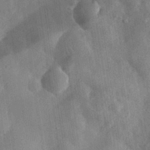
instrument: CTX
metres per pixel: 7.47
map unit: eHh
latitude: 32.1767
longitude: -78.0633
